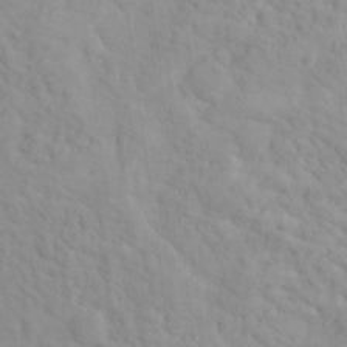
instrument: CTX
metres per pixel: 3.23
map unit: Hto
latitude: 16.0822
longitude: -36.2712
